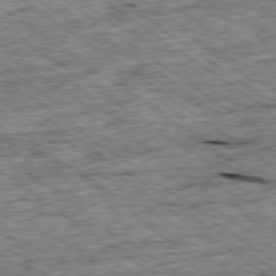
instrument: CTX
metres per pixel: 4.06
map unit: Ap
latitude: -79.1431
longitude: -87.4615
